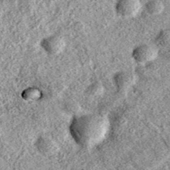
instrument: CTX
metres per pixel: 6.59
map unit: eAb
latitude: 37.1403
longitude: 111.6722
